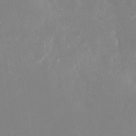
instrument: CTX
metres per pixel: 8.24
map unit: Nhu
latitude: -28.6896
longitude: -68.9703
